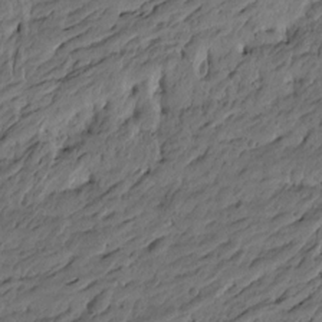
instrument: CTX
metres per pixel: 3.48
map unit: Htu
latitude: -6.4062
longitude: -179.3482
